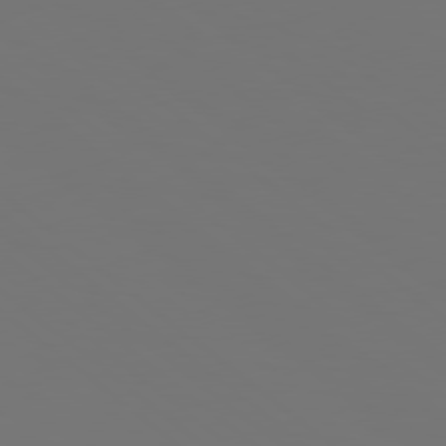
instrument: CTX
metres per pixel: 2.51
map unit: Hpe
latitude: 78.2334
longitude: -174.9514
